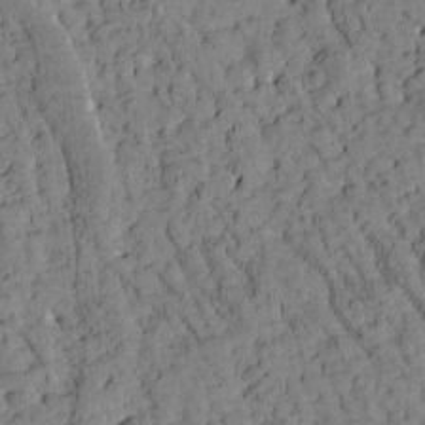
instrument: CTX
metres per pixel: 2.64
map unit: Htu
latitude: -3.4832
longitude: 173.8989
